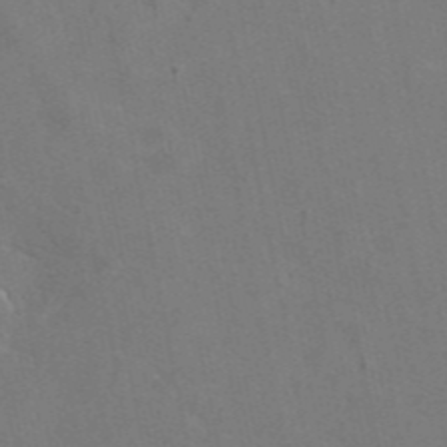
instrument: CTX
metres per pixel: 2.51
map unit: eAb
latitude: 46.6680
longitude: 116.0849
